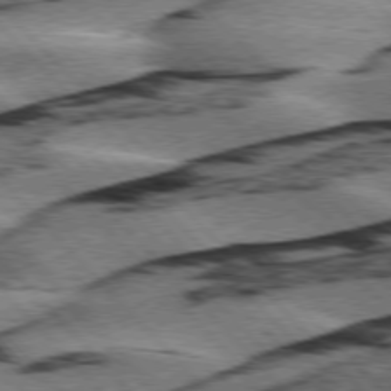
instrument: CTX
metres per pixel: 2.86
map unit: lApd
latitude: 76.3845
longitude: -78.4412
